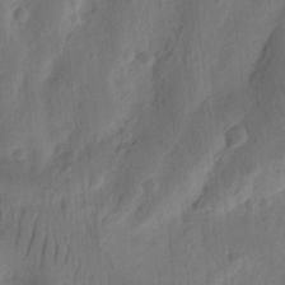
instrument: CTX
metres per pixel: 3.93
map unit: Ht
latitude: 11.0459
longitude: -75.2537
